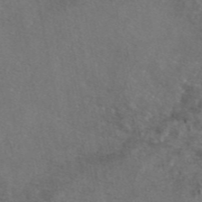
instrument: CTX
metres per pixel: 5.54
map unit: eAb
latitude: 47.0081
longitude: 110.3873
